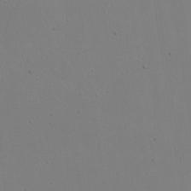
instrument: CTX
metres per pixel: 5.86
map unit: eHh
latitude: 18.8569
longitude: -72.1578
